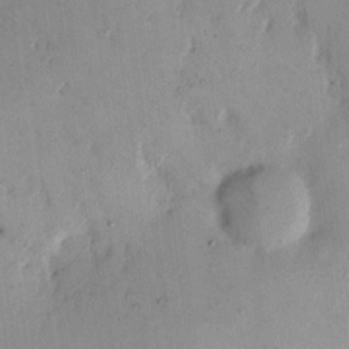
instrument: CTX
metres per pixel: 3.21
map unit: eHh
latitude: 11.9339
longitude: -61.9150
